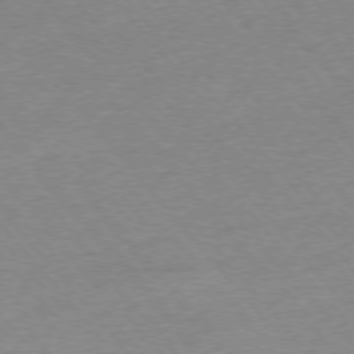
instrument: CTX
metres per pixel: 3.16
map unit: Ap
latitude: -76.2550
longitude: -94.7435
